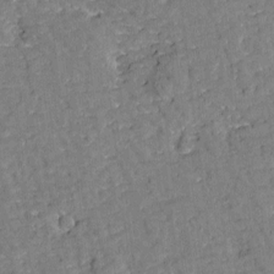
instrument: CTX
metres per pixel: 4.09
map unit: Htu
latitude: -2.5195
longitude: 174.9730
